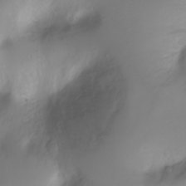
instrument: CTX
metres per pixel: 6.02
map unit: Ht
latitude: -4.1416
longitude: -29.1025
